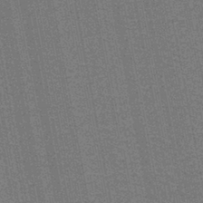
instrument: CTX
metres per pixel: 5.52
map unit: lHb
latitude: -37.5021
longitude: 57.3132
